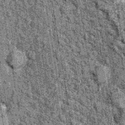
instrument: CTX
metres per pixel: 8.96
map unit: Hto
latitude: 15.8395
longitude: -35.9717
